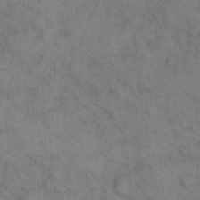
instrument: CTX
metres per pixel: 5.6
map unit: eHh
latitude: 18.0633
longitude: -63.6883
